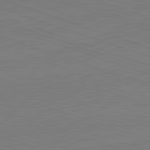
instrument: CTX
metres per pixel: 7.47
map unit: lApd
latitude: 82.2522
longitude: -159.7450
